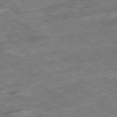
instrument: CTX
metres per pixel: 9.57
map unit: Ap
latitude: -80.6519
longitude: -91.5371
